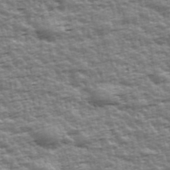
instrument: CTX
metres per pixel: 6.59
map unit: Ave
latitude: 42.5168
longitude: -113.0458
